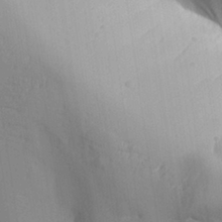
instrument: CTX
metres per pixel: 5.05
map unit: Aa
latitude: 30.0633
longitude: -131.8962
